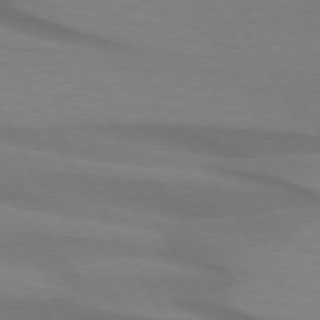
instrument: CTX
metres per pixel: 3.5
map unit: lApd
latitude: 74.1578
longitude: -65.7639
